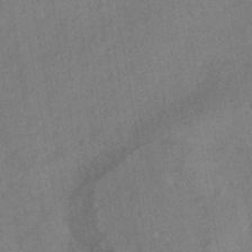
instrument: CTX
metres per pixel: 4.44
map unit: HNhu
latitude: -41.2943
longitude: 91.3510
